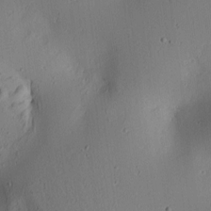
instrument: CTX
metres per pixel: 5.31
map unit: lAa
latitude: 6.1767
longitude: -113.5938
